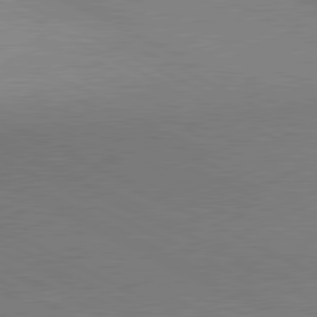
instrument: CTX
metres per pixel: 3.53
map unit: lApd
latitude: 80.6113
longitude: 139.6155
